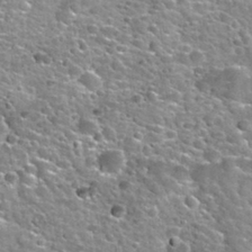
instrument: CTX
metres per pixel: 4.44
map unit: Nhu
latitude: 32.4223
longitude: -52.3278
